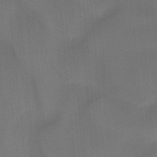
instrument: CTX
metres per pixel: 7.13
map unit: HNb
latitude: -44.6330
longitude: -43.2726
